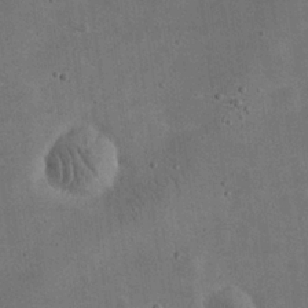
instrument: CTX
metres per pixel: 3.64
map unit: eHh
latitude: 24.4601
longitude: -68.2712
